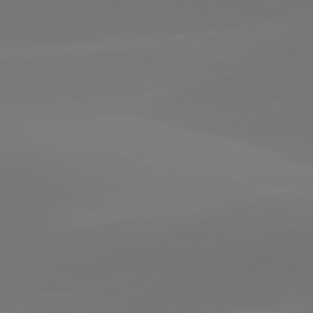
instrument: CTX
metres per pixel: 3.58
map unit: lApd
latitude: 81.7827
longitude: 129.0298
